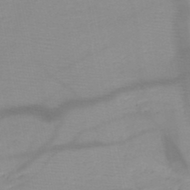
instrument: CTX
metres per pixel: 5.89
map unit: HNb
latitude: -49.4833
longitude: -40.9513
